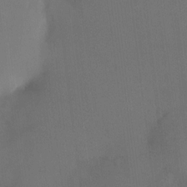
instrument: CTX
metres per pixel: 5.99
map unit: HNhu
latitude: 7.0269
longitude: 3.4454
